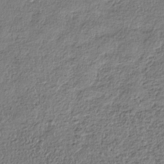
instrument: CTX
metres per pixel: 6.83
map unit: HNhu
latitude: -39.3321
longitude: 107.5022
